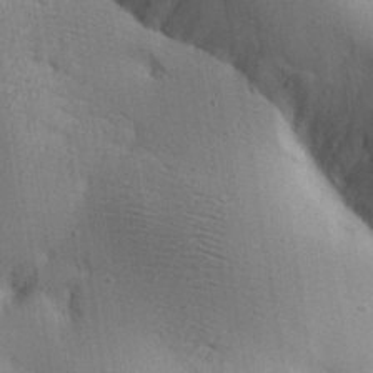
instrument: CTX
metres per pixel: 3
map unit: Aa
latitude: 31.5560
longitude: -133.1403
